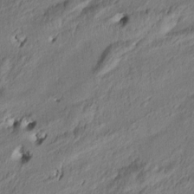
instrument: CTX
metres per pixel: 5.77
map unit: Nve
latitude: -6.9541
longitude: 174.1605
